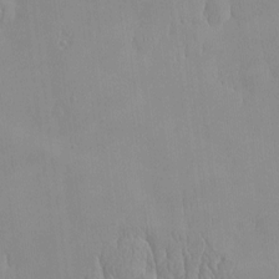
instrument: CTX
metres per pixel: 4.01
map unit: HNhu
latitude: -4.8408
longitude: 15.2187
